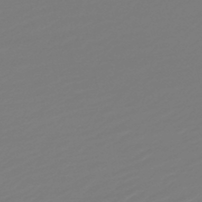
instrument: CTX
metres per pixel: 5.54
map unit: lHb
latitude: -46.3495
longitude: 59.5399
